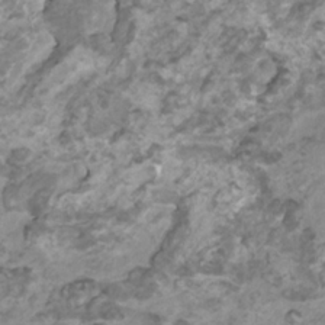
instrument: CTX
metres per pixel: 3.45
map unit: HNhu
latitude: 1.4048
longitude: -0.4034
